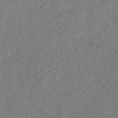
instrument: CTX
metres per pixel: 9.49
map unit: eHb
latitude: -30.2928
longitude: 69.1242
